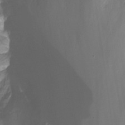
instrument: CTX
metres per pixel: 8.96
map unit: Nhu
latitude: -13.9556
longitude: -53.8961
